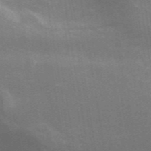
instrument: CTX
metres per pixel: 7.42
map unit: ANa
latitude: 44.2333
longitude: 28.1039
